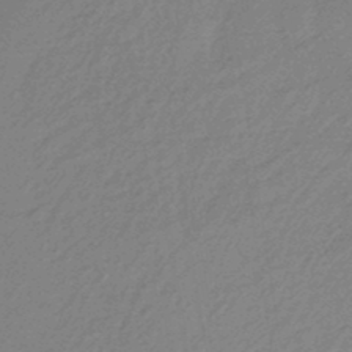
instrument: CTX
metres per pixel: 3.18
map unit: eHb
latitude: -44.6707
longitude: 89.8044
